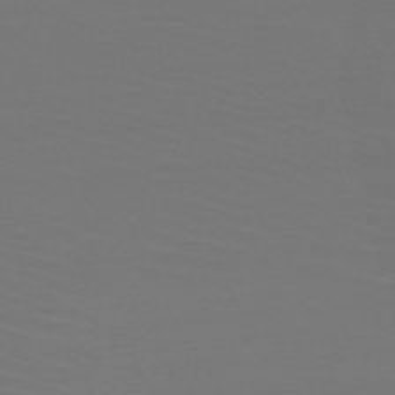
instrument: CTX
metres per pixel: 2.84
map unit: HNb
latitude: -50.9731
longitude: -43.6127
